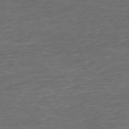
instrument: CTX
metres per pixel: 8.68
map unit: Ap
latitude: -75.8234
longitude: -92.8380
